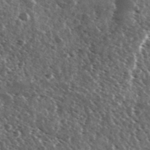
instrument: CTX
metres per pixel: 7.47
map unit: Ave
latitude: 37.2915
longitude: -109.0836
